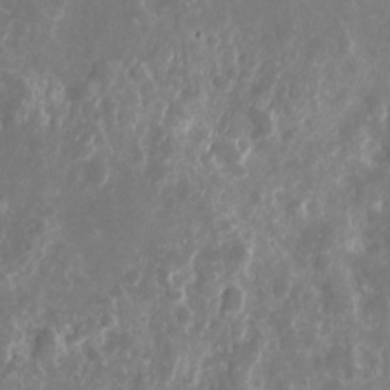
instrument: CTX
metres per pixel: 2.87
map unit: eHh
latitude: 10.5924
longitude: -71.9717
